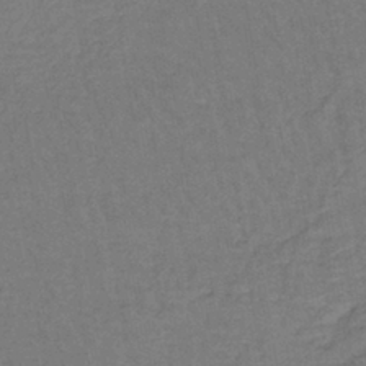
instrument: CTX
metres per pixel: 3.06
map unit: lHb
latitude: -38.9542
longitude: 58.2361
